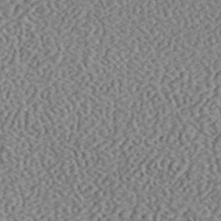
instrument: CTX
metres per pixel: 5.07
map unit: ANa
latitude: 46.1956
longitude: 50.3306
